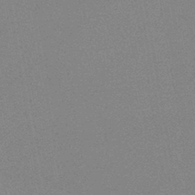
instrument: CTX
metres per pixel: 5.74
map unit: HNb
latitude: -45.0486
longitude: -40.4978
